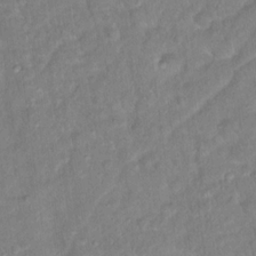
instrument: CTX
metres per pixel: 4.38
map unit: Hto
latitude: 16.7435
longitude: -40.9513
